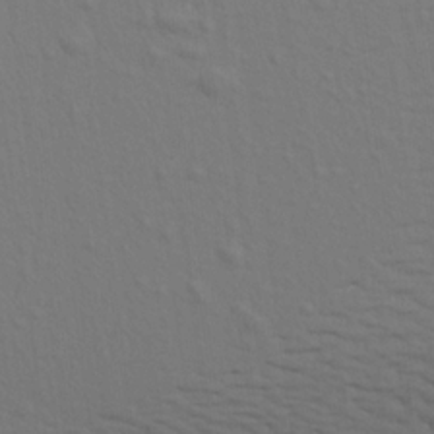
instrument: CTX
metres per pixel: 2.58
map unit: Aa
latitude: 19.1403
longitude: -143.0081
